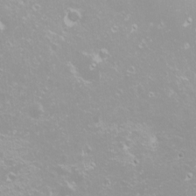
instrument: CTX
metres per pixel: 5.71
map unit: Nhu
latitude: -8.8597
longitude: -70.6112
